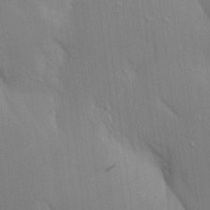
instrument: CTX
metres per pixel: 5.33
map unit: Aa
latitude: 16.9892
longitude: -148.9136
